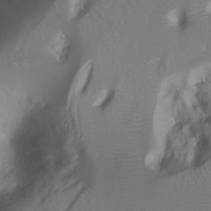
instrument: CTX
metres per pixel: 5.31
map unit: Ht
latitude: -7.8989
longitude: -28.0633
